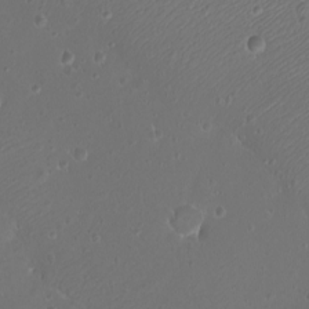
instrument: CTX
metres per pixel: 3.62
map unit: eHh
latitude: -9.3887
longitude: -69.5560
